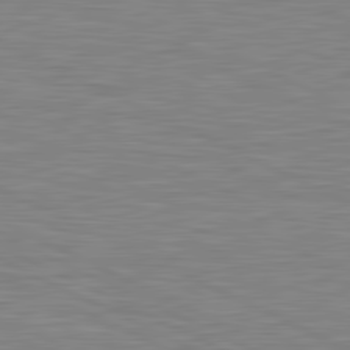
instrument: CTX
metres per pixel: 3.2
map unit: lApd
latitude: 81.3104
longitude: -169.4616
